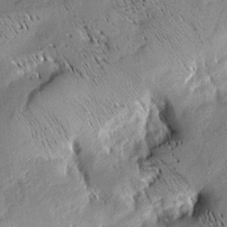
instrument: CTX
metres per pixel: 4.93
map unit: Aa
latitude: 8.3656
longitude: -142.6491
